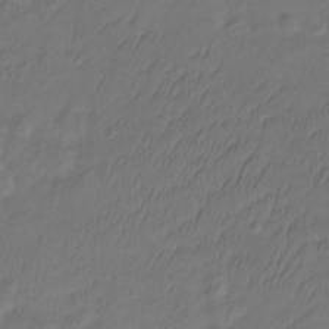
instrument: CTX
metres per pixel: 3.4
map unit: Ht
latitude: -7.9556
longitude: -39.4426
